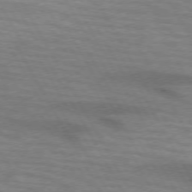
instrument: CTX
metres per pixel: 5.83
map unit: lApd
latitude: 73.2159
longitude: -55.6505
